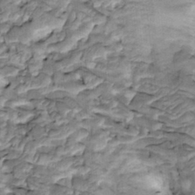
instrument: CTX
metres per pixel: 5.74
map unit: Htu
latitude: -3.2187
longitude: 150.3306
